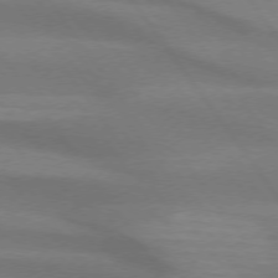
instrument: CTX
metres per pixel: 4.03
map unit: lApd
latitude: 74.1578
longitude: -63.8206
